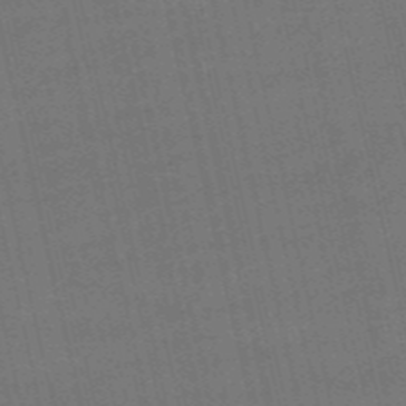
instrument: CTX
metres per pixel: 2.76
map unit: HNb
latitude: -55.2187
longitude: -41.1403
